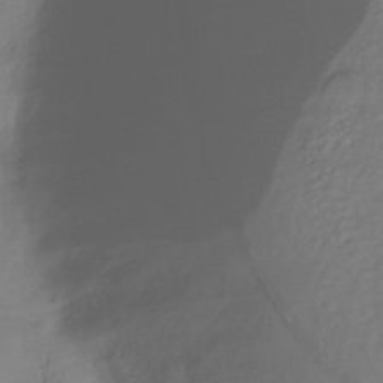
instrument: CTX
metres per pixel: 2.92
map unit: Hve
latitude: -32.5385
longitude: 93.4076
